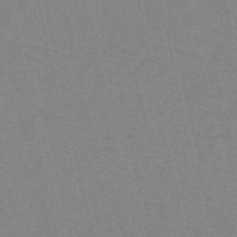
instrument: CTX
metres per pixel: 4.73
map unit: HNb
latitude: -45.4454
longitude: -41.7260
